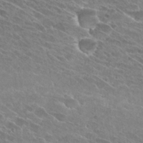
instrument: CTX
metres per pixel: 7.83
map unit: Hto
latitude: 26.2334
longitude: -41.8772
